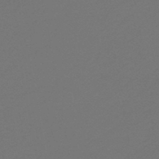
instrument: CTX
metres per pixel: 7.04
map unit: eHb
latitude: -47.7855
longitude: 86.1039
